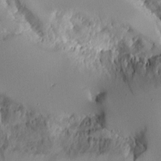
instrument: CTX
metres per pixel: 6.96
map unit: Aa
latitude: 11.2159
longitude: -126.7246
